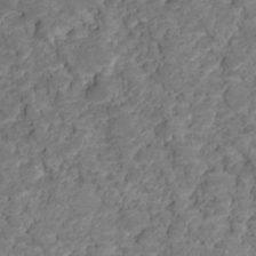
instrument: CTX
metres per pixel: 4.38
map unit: HNhu
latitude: -21.5021
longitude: 85.2187
